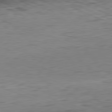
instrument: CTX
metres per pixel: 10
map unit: Hpe
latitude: -82.1039
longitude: 10.9920
